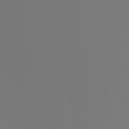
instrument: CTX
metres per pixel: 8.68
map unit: Ht
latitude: -4.2172
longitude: -61.2348
